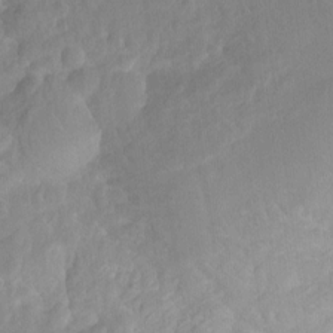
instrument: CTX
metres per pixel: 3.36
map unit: Hto
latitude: -12.4062
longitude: -39.1403
